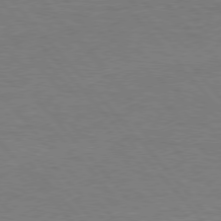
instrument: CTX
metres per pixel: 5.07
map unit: Hpe
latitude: 76.2900
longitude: -157.5560
